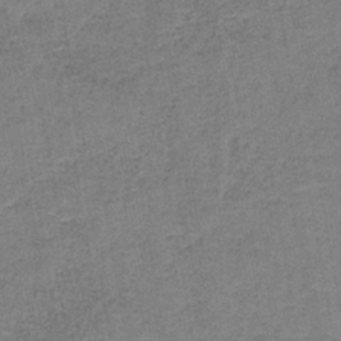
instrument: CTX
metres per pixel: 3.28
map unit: eAb
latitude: -36.5762
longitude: 51.8422
